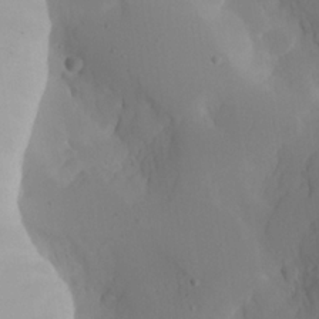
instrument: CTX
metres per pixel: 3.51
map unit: Aa
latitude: 24.4601
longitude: -127.5938
